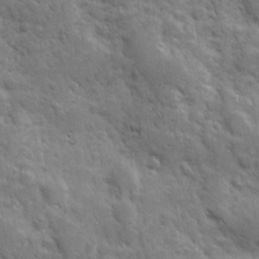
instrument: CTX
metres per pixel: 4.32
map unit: Ave
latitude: 10.5735
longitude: -103.4993
